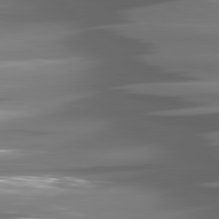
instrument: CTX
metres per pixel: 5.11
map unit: lApd
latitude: 80.8569
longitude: -144.0633
